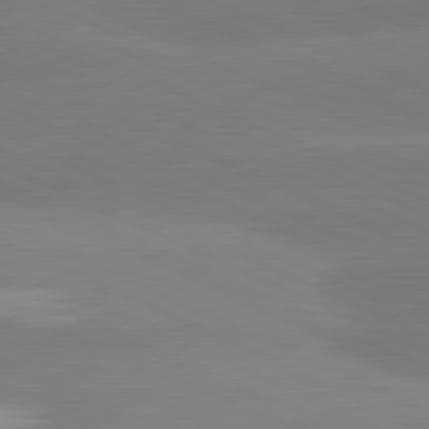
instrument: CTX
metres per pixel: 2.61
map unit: lApd
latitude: 81.4048
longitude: -155.1970
